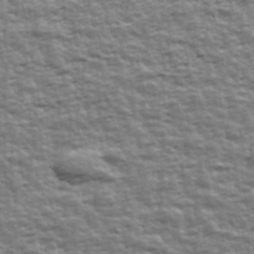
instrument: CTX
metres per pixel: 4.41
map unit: Ave
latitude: 42.4601
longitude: -113.2159
